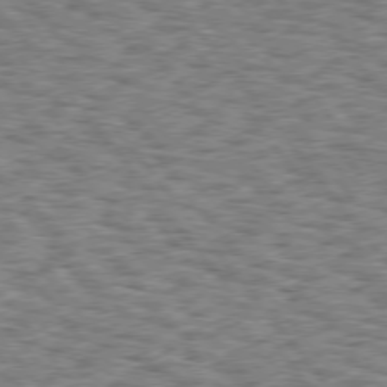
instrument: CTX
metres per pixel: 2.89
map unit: Hpe
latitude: 75.7450
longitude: -134.6490
